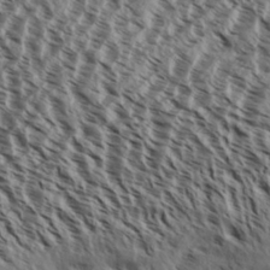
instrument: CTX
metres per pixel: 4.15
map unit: Aa
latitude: 31.5371
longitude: -137.9528
